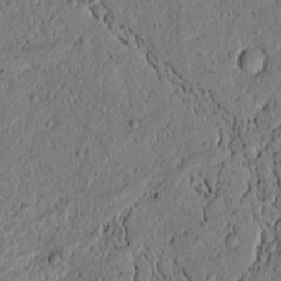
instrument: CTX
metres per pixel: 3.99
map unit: lAvf
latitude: 4.1956
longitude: 167.5399
